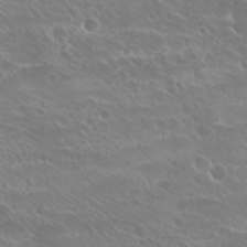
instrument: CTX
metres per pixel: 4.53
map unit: Hto
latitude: 25.3859
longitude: -39.3293
